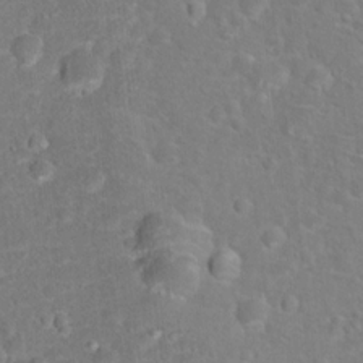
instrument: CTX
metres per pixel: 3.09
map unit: Hto
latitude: 17.0270
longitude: -42.2901
